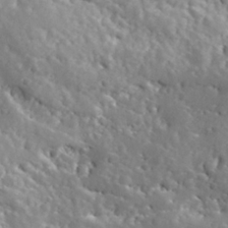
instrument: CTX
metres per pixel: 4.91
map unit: Hve
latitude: 24.7813
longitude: 146.0850
